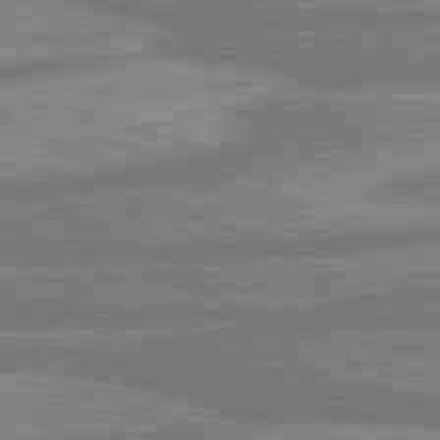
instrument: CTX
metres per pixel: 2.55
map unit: lApd
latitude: 80.3467
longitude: -171.9339
